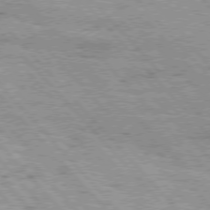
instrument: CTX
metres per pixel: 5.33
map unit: Hpe
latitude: 76.0633
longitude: -150.9702
